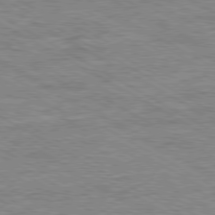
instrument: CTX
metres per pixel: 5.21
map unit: Ap
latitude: -80.5952
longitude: -77.5560
